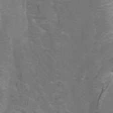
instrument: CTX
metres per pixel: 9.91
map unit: Nhu
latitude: -5.0864
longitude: -73.5372
